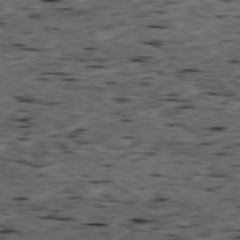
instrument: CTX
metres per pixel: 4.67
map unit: Ap
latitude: -79.4643
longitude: -90.9703
